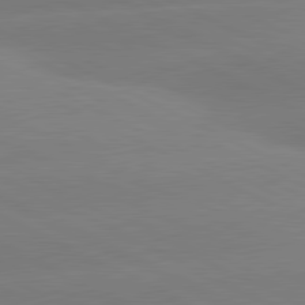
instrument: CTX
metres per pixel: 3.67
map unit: lApd
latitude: 81.0458
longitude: -154.6490
